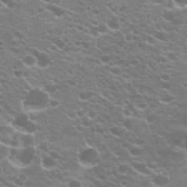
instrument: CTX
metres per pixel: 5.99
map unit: Hto
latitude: 20.4034
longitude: -34.9513
